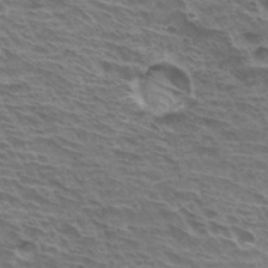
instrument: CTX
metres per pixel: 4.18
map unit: Hto
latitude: 30.8947
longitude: -41.4426
